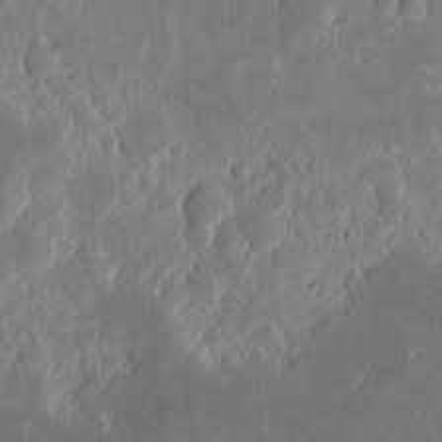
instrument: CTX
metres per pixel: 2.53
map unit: eHh
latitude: 5.2726
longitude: -70.4412
